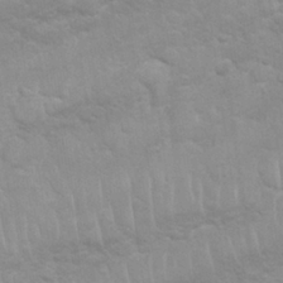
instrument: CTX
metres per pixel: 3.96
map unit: Nhu
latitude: 26.6680
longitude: -62.4979
